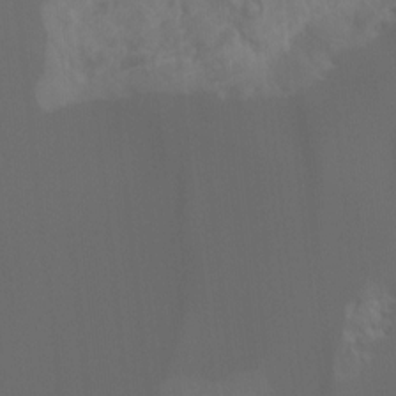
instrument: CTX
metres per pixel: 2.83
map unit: Hto
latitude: -7.4832
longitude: -45.0647
